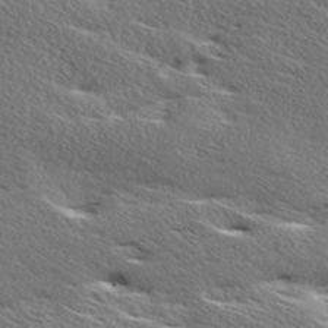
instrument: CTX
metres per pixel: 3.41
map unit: Ave
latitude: 17.3104
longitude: -138.1011
